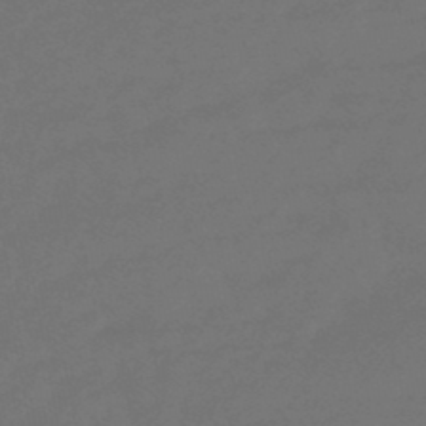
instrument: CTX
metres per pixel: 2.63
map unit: eHb
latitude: -47.3509
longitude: 87.7289
